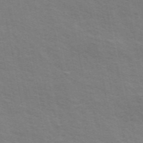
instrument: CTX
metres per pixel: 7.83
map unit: ANa
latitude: 49.4426
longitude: -74.9325
